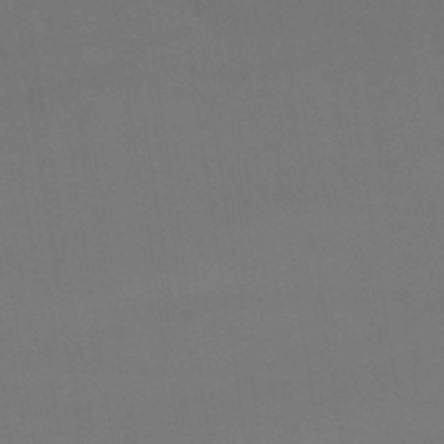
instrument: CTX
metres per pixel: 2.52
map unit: lHb
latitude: -47.1620
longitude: 67.4076
